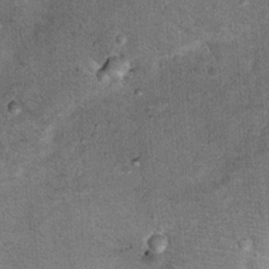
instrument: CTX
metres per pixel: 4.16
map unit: Hto
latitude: 15.0270
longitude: -35.1025
